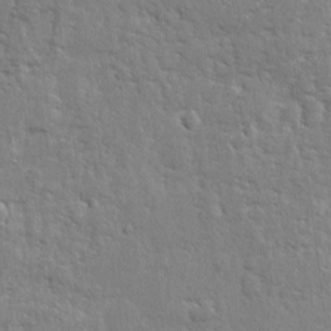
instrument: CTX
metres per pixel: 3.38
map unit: eHh
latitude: 3.1592
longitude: -77.9339
